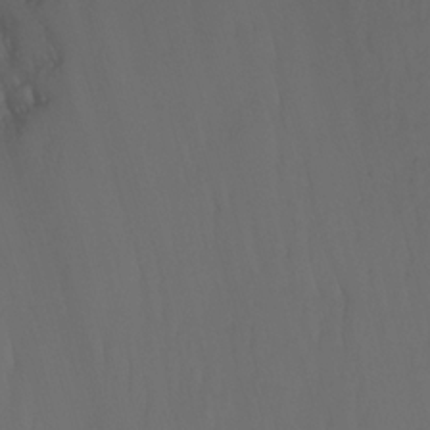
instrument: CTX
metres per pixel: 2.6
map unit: Htu
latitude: -6.4062
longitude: -68.7057
